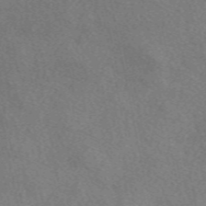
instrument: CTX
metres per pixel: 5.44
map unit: eAb
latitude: 50.2333
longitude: 116.8219
